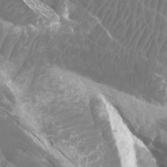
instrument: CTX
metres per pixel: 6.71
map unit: Htu
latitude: 2.4790
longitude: -20.4034
